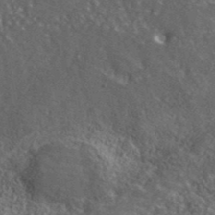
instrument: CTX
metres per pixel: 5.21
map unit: lHvf
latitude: 40.5734
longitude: -89.3860
